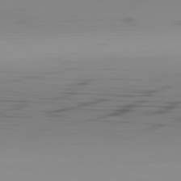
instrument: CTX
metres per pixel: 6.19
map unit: Hpe
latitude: -82.0472
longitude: 16.6141
